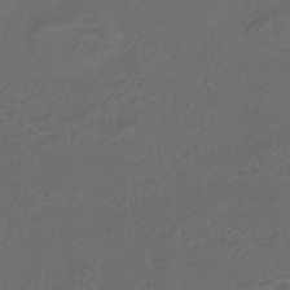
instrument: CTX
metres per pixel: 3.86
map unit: HNhu
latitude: -43.7288
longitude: 98.1795
